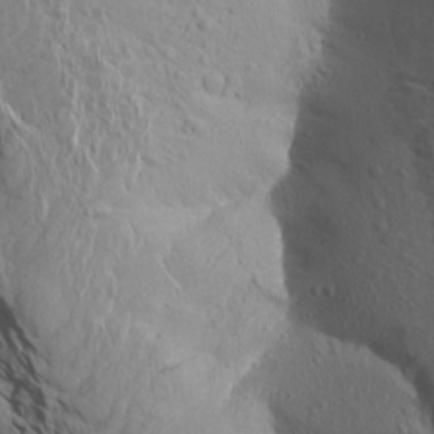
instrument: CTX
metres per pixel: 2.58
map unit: Aa
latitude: 14.9136
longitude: -142.9136
